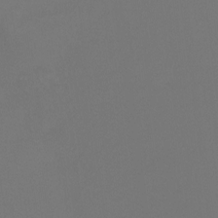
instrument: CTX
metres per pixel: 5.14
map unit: Htu
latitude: -13.3132
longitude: -48.4034
